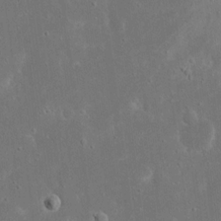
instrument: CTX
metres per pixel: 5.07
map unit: eHh
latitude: 16.8758
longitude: -72.2334
